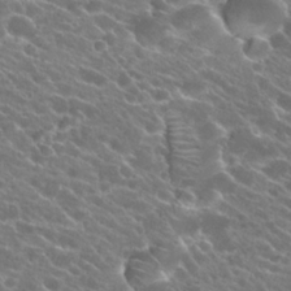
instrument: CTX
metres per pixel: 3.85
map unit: Hto
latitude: 23.8961
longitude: -37.8206
